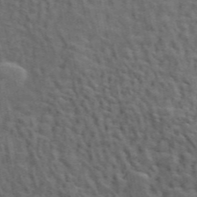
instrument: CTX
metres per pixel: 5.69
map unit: ANa
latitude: 49.4426
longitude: -82.2900
